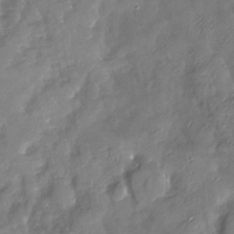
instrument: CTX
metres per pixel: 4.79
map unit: Nhu
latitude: -26.4817
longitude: -57.0269
